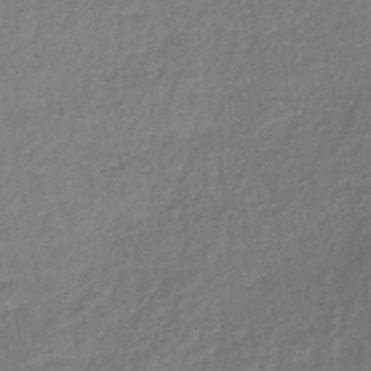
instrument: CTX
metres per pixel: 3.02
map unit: lHb
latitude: -40.7274
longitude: 69.4832
